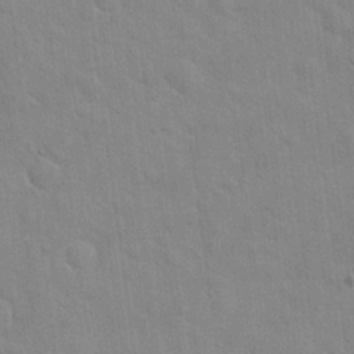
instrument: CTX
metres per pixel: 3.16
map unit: Hto
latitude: 20.3656
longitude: -54.2522
